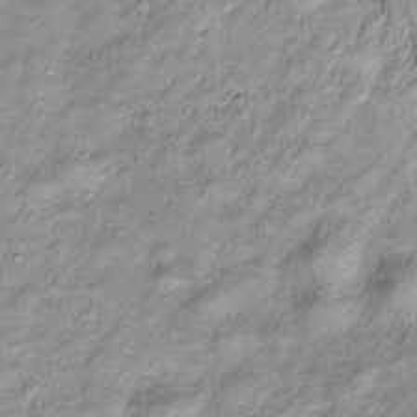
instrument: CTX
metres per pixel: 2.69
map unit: Htu
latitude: -4.4062
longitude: 159.4832
